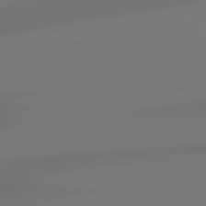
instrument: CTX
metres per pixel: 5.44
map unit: Hpe
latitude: 78.9514
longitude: -134.8569
